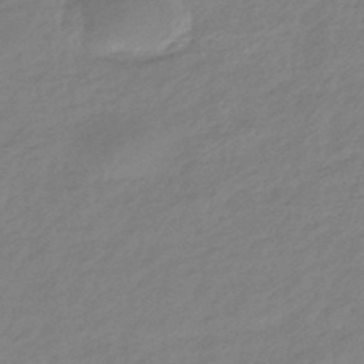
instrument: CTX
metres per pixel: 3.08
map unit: eHb
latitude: -44.5952
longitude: 89.5966
